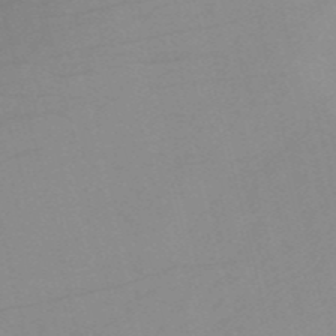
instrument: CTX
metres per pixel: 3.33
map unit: HNb
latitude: -54.5385
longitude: -45.4993
